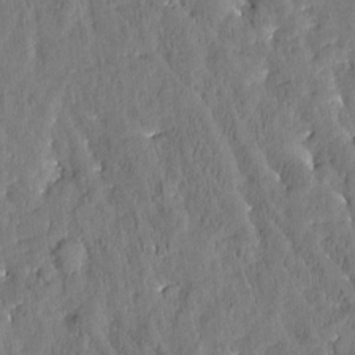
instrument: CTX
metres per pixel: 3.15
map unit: Htu
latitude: -2.8974
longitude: 174.9163
